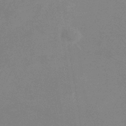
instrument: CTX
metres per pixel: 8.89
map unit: eHb
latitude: -36.3873
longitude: 73.7288
